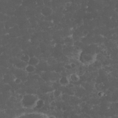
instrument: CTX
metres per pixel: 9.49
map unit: eHh
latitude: 33.5182
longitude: -63.8773
